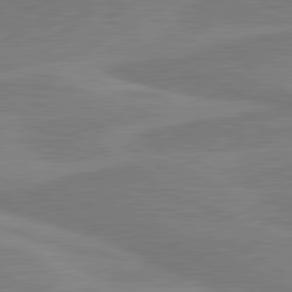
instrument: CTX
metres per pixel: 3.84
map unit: lApd
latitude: 81.2726
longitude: 171.5588
